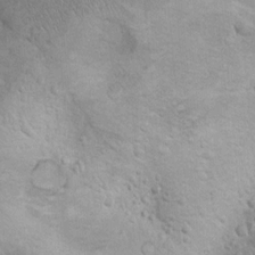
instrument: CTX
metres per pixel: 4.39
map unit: Nhu
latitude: 13.8583
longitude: -28.3467
